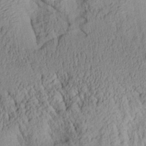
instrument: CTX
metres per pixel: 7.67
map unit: Aa
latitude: 28.1389
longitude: -134.9702
